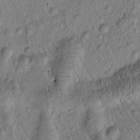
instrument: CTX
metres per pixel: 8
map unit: Htu
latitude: -1.9745
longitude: 171.3510
